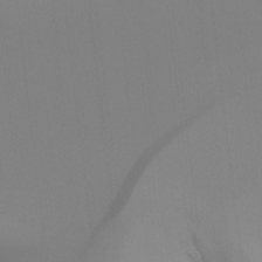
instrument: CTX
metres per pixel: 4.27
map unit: Ht
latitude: -16.9353
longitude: -46.7813
